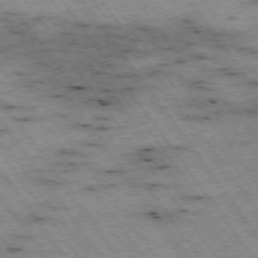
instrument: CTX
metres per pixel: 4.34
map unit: Hpe
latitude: -74.8786
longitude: 3.8422
